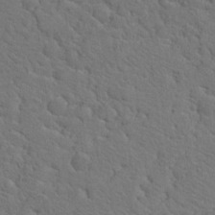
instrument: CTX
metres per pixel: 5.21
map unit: Hto
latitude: 19.2915
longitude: -35.0836
